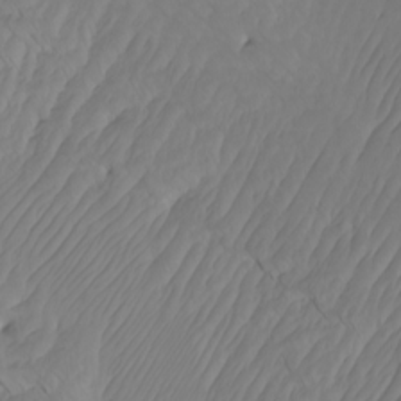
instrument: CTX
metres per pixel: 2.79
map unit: Htu
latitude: -6.5762
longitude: -69.9150
